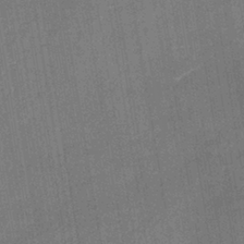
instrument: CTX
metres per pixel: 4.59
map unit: lHb
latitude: -37.5588
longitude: 74.0661
